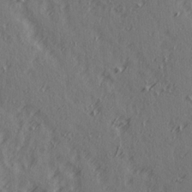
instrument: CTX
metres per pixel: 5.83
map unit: Ave
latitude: 14.3657
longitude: -105.9528
